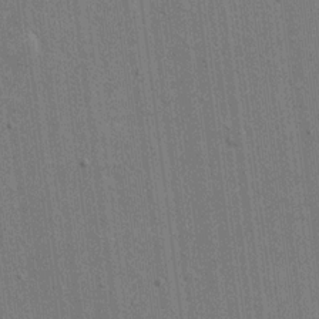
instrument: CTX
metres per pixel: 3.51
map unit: eHh
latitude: 15.8962
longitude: -69.2159
